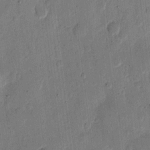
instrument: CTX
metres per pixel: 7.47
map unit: eHh
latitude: 11.8206
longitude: -68.8380
